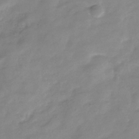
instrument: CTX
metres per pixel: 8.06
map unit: Hve
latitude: -32.2551
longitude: 90.7086
